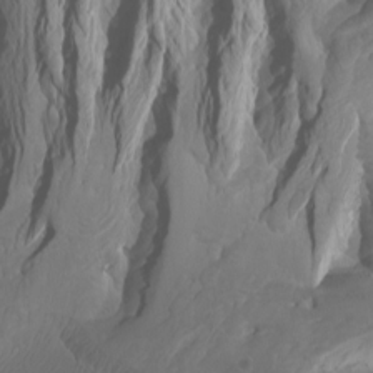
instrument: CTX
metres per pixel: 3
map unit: Htu
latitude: -7.8422
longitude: -64.4034
